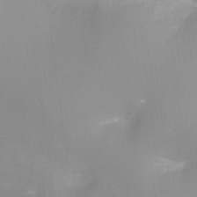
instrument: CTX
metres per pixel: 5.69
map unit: Ht
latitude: -8.2928
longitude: -24.1955
